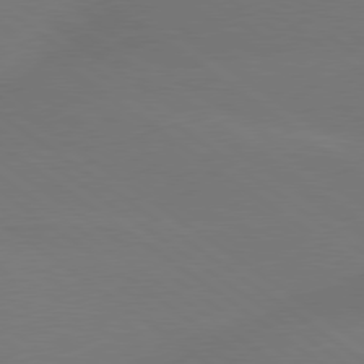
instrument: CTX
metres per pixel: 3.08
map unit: lApd
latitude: 79.1592
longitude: -151.4804
